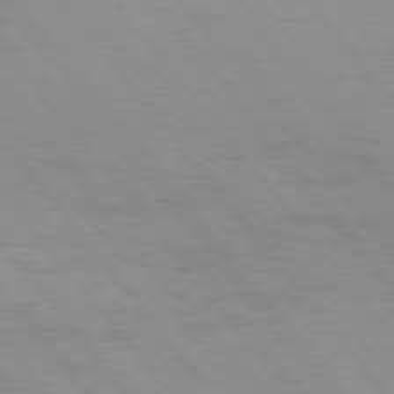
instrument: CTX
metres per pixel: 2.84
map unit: Hpe
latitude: 75.2726
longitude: -143.9339
